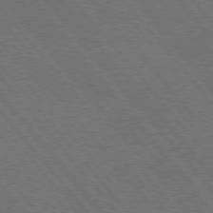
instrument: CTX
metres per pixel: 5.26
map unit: Hpe
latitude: 75.6316
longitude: -138.4412
